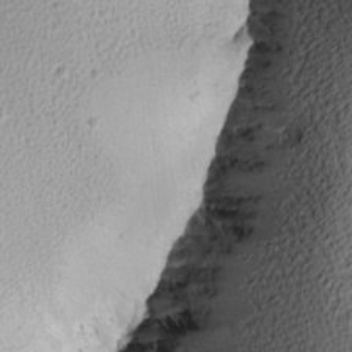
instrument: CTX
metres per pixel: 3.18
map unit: Aa
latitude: 8.1578
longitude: -139.7827
